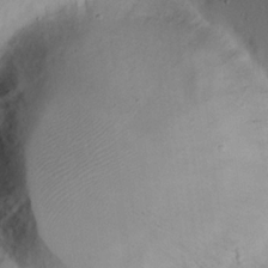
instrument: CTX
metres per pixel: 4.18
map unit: eHh
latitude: 23.5371
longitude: -70.3467
